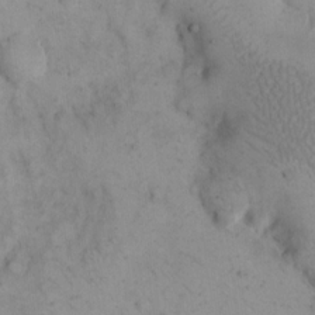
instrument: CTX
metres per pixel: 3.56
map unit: eHh
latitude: 15.0648
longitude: -67.7260
